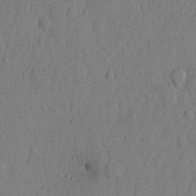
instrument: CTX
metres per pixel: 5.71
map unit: Hto
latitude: 12.5357
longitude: -56.1955
